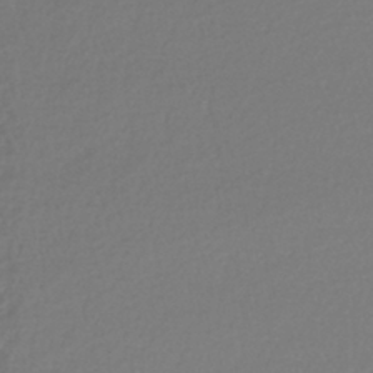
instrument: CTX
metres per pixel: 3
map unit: lHb
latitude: -40.8975
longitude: 71.5777
